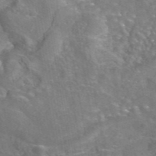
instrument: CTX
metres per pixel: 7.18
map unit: eAb
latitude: 45.0080
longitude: 107.1242
